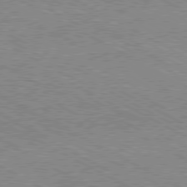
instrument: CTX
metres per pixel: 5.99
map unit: Hpe
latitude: -81.0298
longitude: 20.3306
